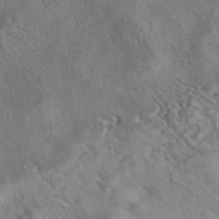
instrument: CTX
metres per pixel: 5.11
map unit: eAb
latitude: 41.8016
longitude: 103.1809
